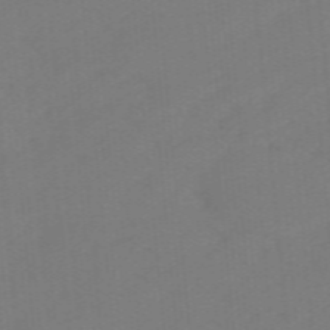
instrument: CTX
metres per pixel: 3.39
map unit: lHb
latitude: -49.3510
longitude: 83.4832
